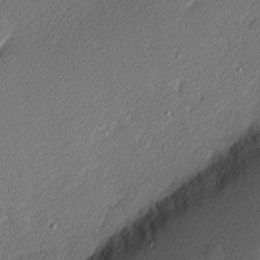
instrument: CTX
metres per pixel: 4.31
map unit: Nhu
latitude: 1.2348
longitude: -77.6127
